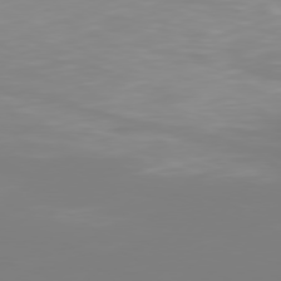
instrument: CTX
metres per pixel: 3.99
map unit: Hpe
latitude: 77.2915
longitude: -138.7057
